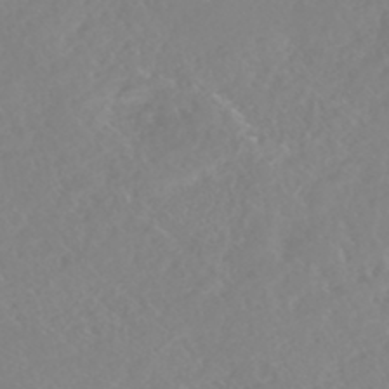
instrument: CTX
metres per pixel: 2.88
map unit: Nhe
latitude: -46.5196
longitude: -171.4048
